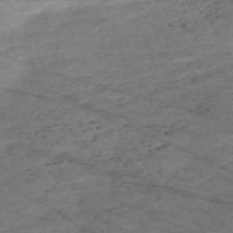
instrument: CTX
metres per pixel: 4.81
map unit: Nve
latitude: -59.4076
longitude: 61.4077
